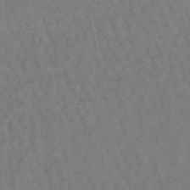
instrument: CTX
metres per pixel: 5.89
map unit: lHb
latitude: -49.3510
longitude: 72.9164
